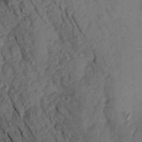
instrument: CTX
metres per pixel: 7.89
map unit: Aa
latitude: 16.6491
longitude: -146.6113
